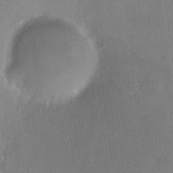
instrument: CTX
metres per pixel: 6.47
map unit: HNhu
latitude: 5.4048
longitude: 7.8989
